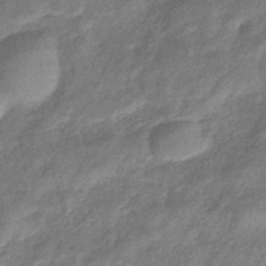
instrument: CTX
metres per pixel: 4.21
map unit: eHb
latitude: -40.8975
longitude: 80.3118
